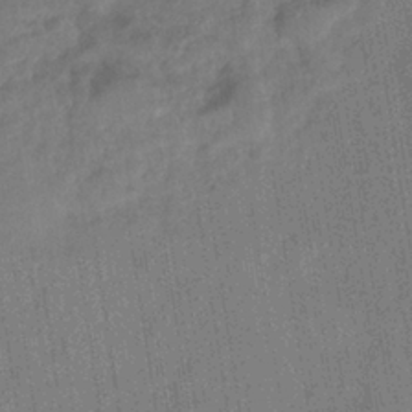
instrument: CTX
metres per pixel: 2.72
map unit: eHb
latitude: -35.0486
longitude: 81.4644
